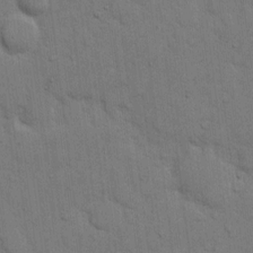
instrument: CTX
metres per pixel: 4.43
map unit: eHh
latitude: 11.2537
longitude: -67.1025
